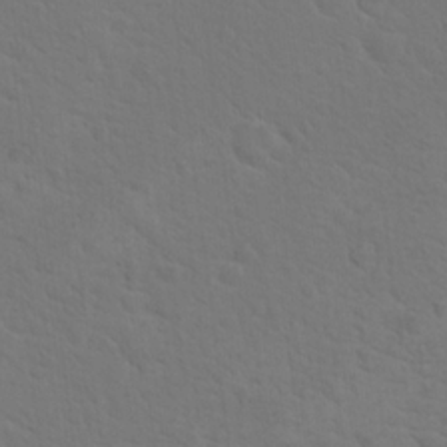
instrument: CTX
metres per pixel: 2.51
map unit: Nhu
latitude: 18.2522
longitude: -33.8772
